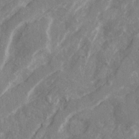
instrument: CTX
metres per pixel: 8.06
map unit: Ave
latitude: 20.9514
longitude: -130.5546
